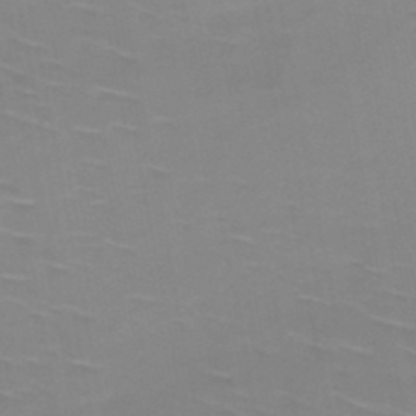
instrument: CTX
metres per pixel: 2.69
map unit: HNb
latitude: -48.4062
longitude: -47.4805
